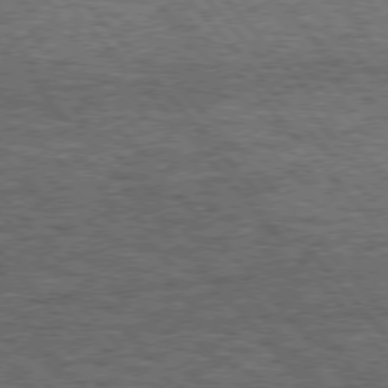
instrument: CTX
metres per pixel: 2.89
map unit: Hpe
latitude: 75.5182
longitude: -135.9906
